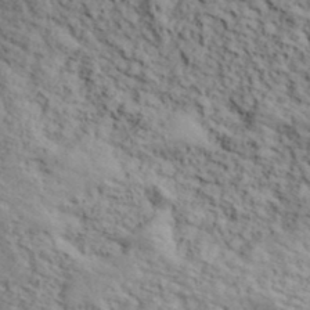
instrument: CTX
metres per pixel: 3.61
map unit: lHvf
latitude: 39.5182
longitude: -87.8205
